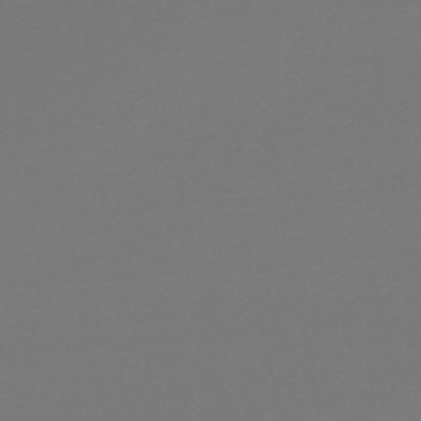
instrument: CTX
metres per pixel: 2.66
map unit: eHb
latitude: -49.7478
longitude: 67.0108
